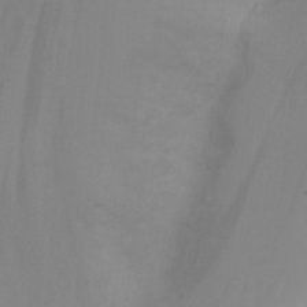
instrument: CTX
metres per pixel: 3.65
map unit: Nhu
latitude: -4.4629
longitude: -73.9528
